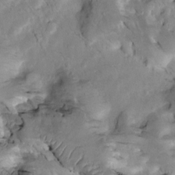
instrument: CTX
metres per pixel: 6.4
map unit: Htu
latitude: -2.0661
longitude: 149.7289
